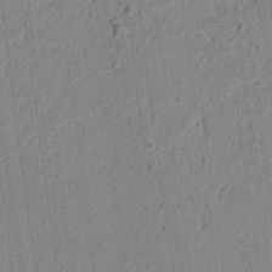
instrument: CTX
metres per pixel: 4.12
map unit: lAvf
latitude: 6.6490
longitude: 165.9556
